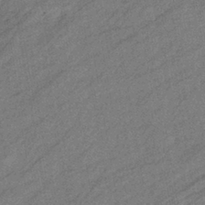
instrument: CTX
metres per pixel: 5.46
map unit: eHb
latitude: -40.6707
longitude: 82.2361
